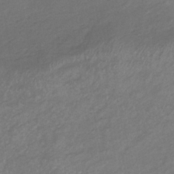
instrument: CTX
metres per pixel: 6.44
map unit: lHb
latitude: -37.6721
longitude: 72.6140
